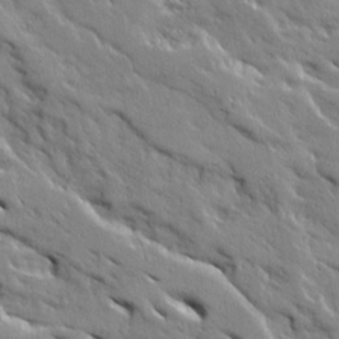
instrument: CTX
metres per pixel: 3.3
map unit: Ave
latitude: 19.6316
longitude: -136.0822
